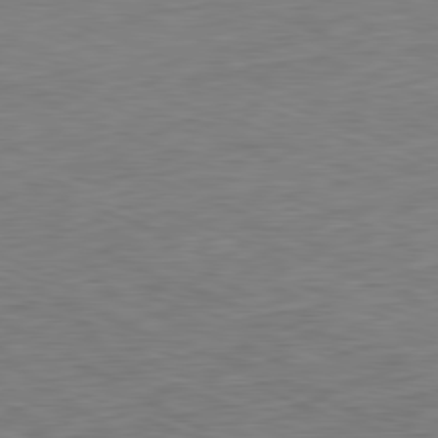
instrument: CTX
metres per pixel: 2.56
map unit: Ap
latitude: -81.9745
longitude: -70.4979
